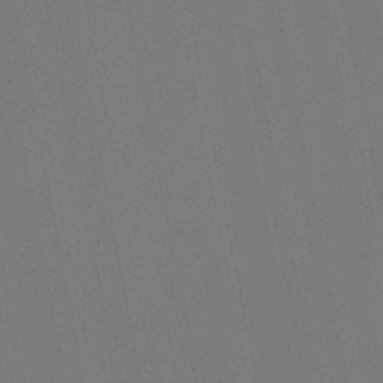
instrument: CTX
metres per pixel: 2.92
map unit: lHb
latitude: -47.5588
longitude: 72.0472
